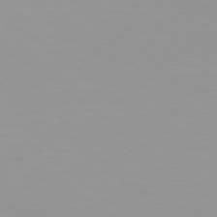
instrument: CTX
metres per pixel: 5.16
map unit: Hpe
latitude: 78.4412
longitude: -142.3656
